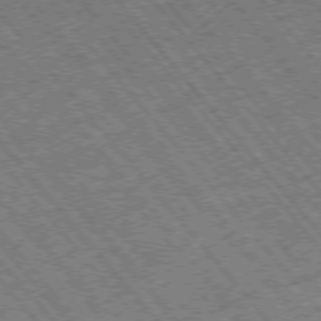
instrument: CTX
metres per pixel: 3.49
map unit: Hpe
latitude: -75.9745
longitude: -20.1011
